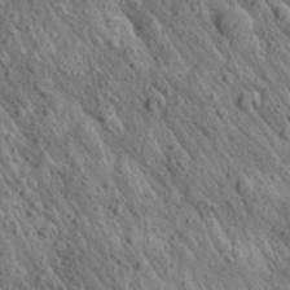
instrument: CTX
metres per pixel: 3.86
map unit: Aa
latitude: 27.5938
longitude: -142.2145
